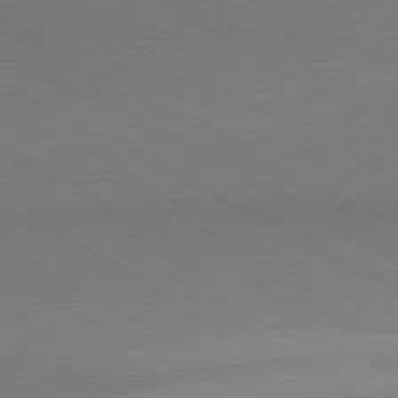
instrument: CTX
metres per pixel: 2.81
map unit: lApd
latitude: 80.7435
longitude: 146.0472
